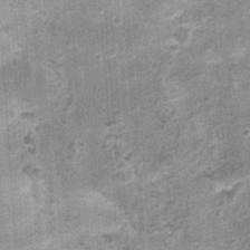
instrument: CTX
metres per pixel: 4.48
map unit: Nhu
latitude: 0.4223
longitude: -17.1970
